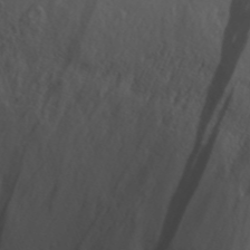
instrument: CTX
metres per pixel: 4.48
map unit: Aa
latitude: 30.6302
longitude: -136.0255
